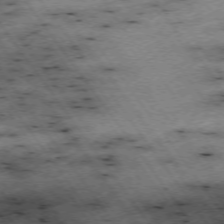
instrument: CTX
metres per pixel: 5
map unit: Hpe
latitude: -74.6141
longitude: 2.1038
